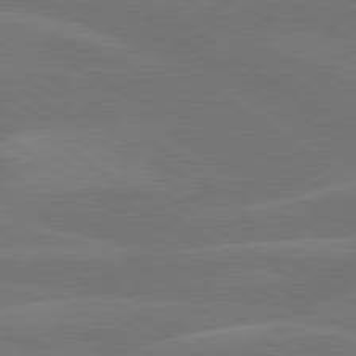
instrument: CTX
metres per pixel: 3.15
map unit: lApd
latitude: 79.8961
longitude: -124.9702
